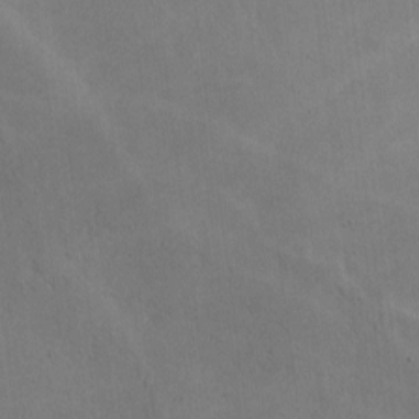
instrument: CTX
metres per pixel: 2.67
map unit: lHvf
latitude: -8.9353
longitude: -100.6868
